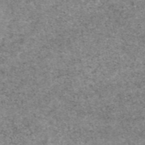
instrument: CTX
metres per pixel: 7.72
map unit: eAb
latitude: 47.1592
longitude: 118.5385
